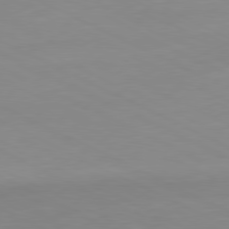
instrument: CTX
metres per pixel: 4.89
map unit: Ap
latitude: -81.0676
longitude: -94.3845
